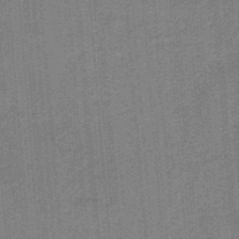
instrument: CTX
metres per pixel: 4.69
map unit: HNb
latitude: -38.4818
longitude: 54.2362
